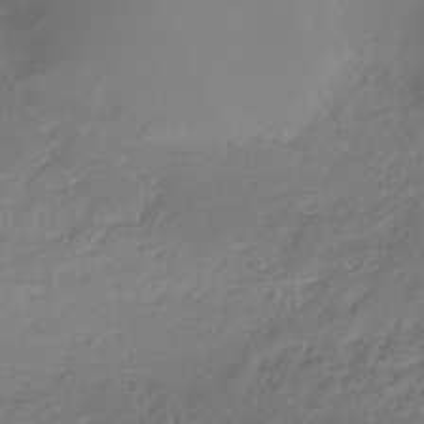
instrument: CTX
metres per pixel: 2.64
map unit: HNhu
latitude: -43.2753
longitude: 102.6707
